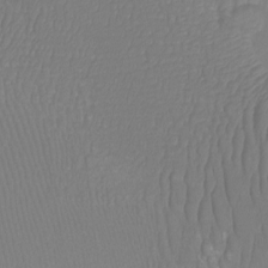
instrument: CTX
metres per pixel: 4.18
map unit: Htu
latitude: -12.7463
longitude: -49.1970
